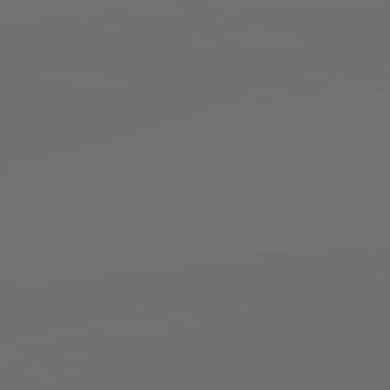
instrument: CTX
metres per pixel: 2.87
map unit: lApd
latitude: 83.8205
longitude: -131.0081
